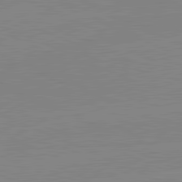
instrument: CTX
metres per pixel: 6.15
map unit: lApd
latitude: 81.7639
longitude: -156.2333
